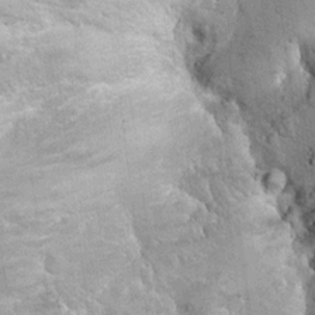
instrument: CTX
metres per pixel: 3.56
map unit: Hto
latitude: 11.6883
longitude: -36.1200
